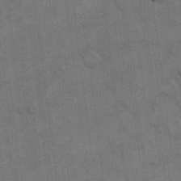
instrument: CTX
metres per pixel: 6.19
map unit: eHh
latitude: 13.3104
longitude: -65.4048
